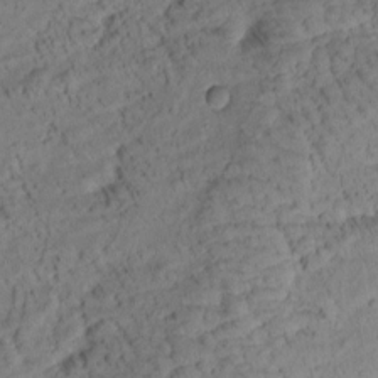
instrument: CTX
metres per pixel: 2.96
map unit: Htu
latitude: 0.8569
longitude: 175.6910
